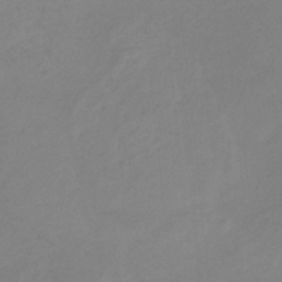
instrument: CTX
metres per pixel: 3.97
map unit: HNb
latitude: -32.9920
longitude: 60.7274
